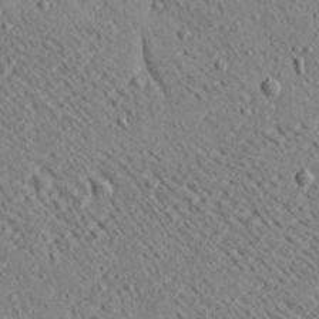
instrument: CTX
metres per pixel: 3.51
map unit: Ave
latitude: 18.5545
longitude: -139.9339
